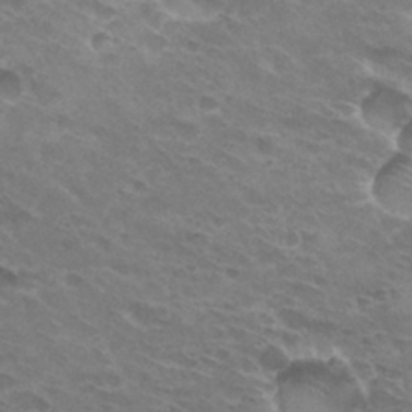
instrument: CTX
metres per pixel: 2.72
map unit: Hto
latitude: 31.0837
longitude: -44.5357
